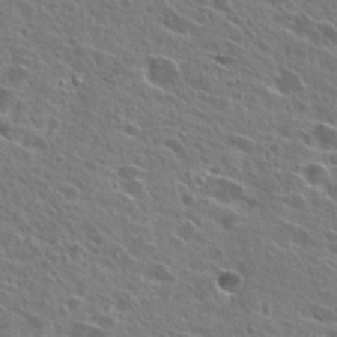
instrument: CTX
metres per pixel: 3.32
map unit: Hto
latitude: 25.4048
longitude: -43.4615
